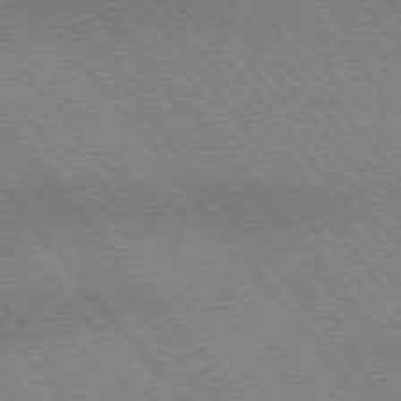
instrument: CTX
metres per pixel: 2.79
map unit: lApd
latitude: 75.2537
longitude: -49.2726
